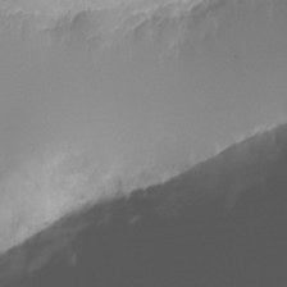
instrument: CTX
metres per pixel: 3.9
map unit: Nhu
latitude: -27.9556
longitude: -75.8772
